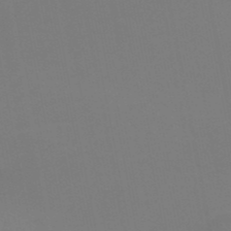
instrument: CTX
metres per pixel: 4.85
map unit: HNb
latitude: -51.1809
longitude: -50.3467
